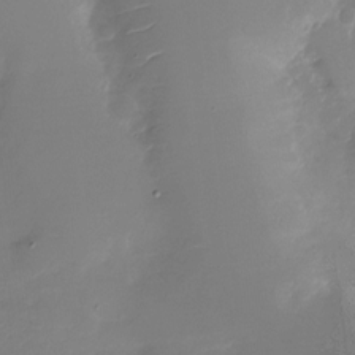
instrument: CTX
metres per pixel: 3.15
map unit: Nhu
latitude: -27.8800
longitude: -78.6491
